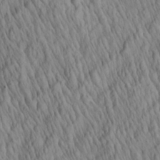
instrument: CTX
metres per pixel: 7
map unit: Aa
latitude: 27.7450
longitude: -141.2914
